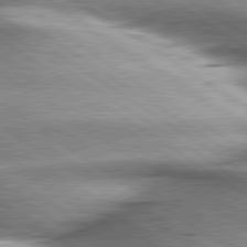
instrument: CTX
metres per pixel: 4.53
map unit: lApd
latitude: 80.1956
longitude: -141.2725
